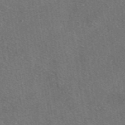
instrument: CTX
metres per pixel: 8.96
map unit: eAb
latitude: 48.1578
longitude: 115.1998
